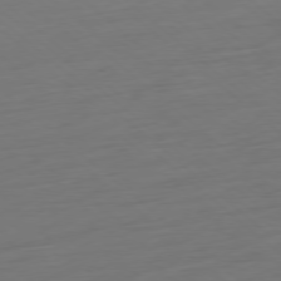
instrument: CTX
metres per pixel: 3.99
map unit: Ap
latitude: -78.1039
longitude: -77.1781
